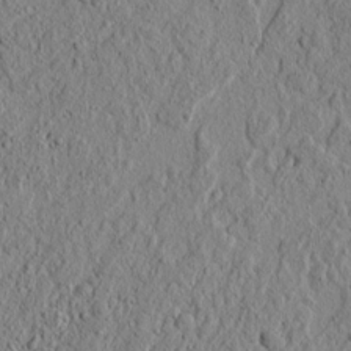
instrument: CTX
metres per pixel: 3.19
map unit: lAvf
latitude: 6.1011
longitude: 165.8234
